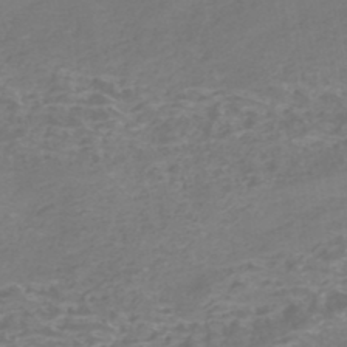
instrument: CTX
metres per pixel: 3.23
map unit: Nhe
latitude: -45.5966
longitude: 152.9919
